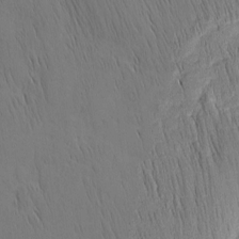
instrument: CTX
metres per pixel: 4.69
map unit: Nhu
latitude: -4.2739
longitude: -151.8205
